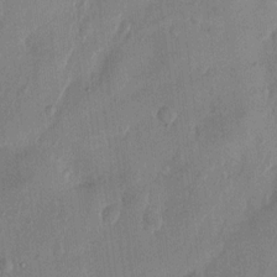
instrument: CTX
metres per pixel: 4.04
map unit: Hto
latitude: 9.8206
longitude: -58.4223
